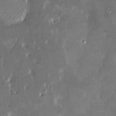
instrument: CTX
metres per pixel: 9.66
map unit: HNhu
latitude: 5.1025
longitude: 10.8030
